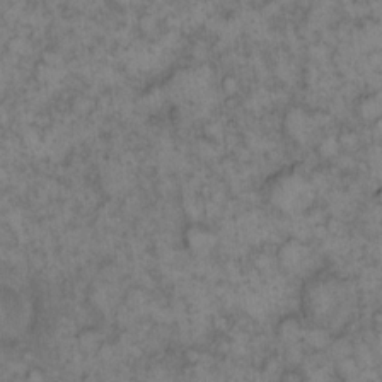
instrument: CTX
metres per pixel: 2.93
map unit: eHh
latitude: 13.3293
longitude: -64.4034
